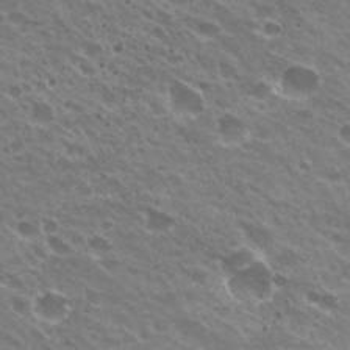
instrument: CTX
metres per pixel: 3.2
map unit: Hto
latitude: 31.5560
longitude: -43.1781
